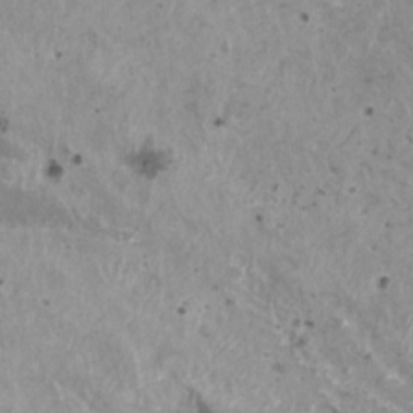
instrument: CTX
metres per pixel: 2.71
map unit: HNhu
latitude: 2.1389
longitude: 5.2376
